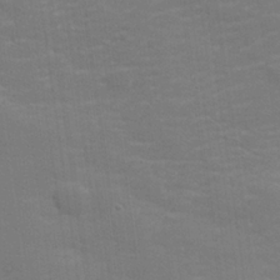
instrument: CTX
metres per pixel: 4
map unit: lHvf
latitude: 25.4426
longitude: 141.8800
